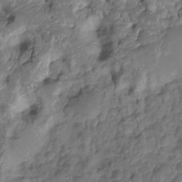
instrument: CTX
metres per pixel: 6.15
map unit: HNhu
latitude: -21.2754
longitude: 85.4076
